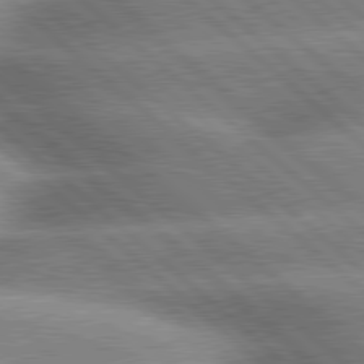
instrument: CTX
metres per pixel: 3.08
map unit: lApd
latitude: 79.7072
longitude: -148.1578
